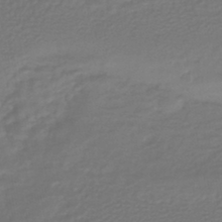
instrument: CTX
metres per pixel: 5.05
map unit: HNhu
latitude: -46.5196
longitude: 96.2740
